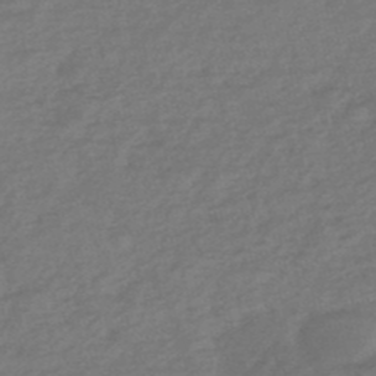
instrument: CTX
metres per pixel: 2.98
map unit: eHh
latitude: -51.3699
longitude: -24.6490
